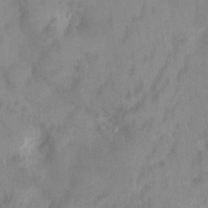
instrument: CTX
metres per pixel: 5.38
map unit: Ht
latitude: 3.2915
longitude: -27.7072
